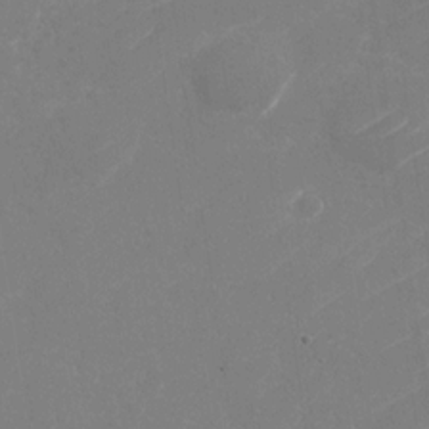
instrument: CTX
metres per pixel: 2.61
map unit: Nhu
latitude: -30.2739
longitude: -72.1389
